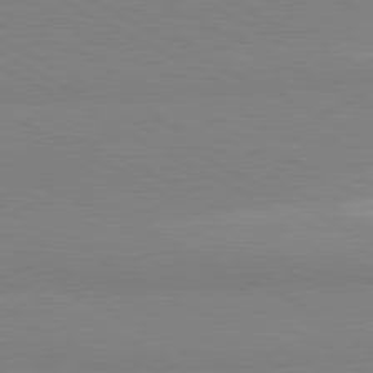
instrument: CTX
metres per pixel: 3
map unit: lApd
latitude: 80.7624
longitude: 179.9178
